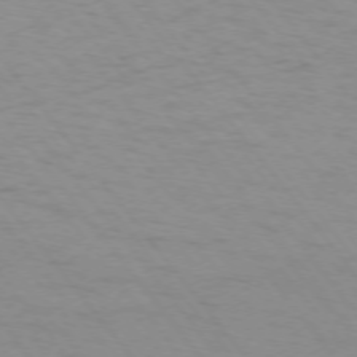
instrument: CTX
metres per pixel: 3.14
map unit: Ap
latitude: -75.3321
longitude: -69.7072
